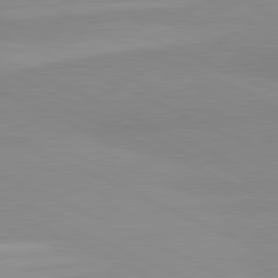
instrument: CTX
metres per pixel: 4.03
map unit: lApd
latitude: 81.9339
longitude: 179.5966
